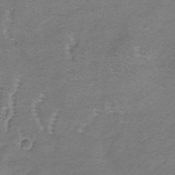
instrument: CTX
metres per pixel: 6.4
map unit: lHb
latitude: -34.3306
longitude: 69.6721
